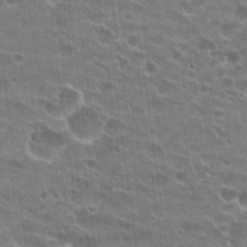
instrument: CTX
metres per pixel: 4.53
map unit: Hto
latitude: 22.2522
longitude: -43.0081
